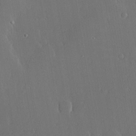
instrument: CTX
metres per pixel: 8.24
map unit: lHvf
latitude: 20.1578
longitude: 145.1998
